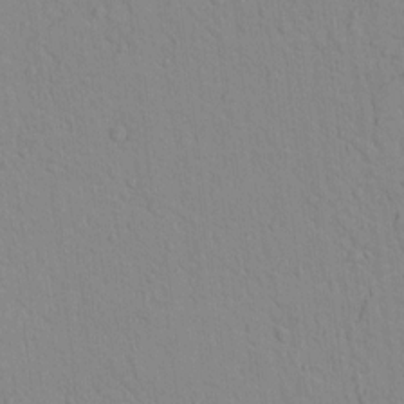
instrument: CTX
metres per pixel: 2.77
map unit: lAvf
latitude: 8.8947
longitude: 168.5006
